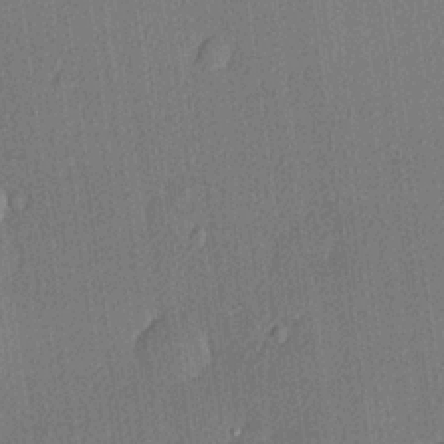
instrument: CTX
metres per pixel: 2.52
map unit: lHvf
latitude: 20.1956
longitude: 141.4076
